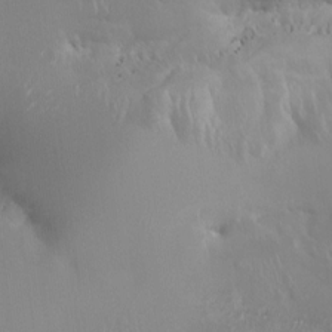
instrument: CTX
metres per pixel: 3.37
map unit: HNhu
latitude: 3.4993
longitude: 8.0094
